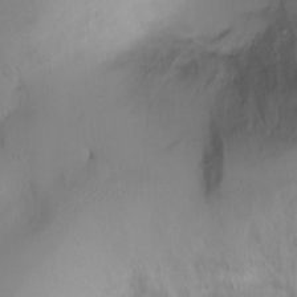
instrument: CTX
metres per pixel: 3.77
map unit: Ht
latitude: 1.8205
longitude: -36.8191
